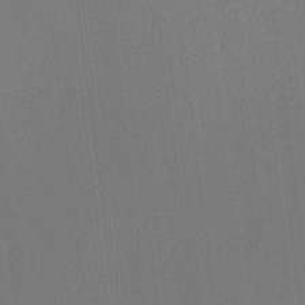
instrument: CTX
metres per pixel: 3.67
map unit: Ave
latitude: 12.8758
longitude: -107.1025
